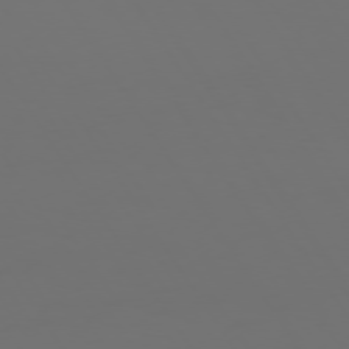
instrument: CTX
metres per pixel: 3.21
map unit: Hpe
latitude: 73.6694
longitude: -127.0459
